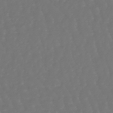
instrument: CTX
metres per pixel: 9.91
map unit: eHb
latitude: -47.0297
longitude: 79.6910
